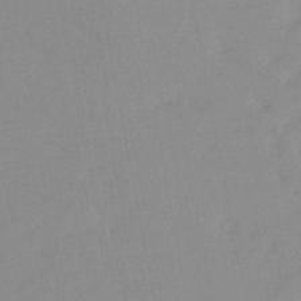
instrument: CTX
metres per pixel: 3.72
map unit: eHb
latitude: -44.5007
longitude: 84.7085
